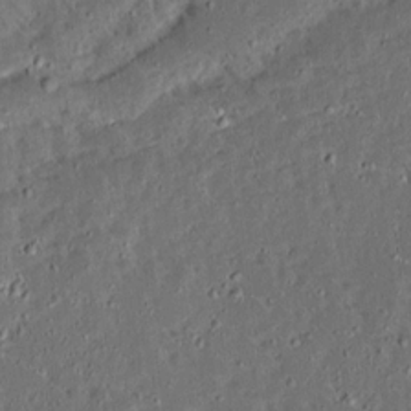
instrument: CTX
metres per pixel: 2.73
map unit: Ave
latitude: 14.5924
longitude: -138.8380
